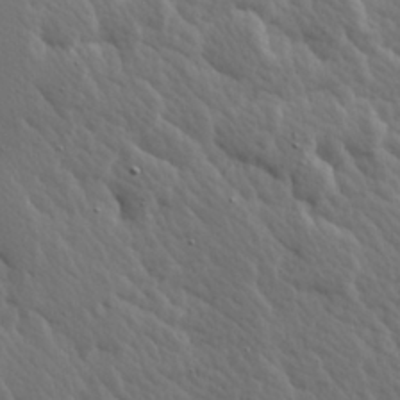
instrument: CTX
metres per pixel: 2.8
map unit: Hve
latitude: 25.8394
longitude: 145.4266
